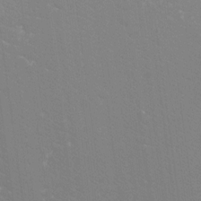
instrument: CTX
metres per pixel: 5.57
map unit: Hto
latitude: -8.7463
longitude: -42.9892
